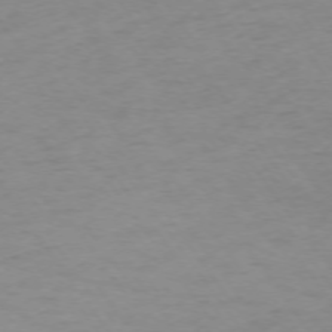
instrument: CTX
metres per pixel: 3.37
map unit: Ap
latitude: -74.3873
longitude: -80.7246
